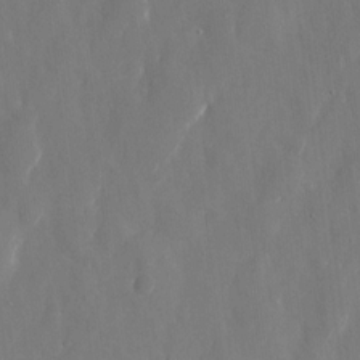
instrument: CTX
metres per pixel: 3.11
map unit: eHh
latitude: 10.1767
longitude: -70.8758
